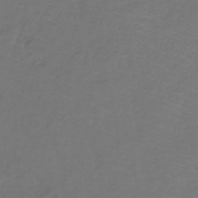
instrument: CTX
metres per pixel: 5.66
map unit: lHb
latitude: -39.4266
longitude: 72.5007
